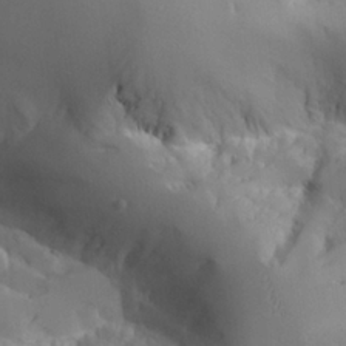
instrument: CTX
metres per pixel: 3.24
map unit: Aa
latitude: 24.9513
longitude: -127.9717
